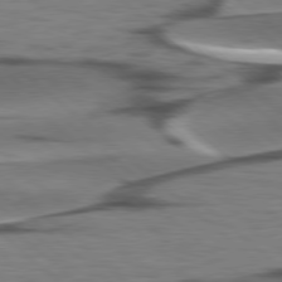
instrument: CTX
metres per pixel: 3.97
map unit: lApd
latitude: 78.4223
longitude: -49.6505
